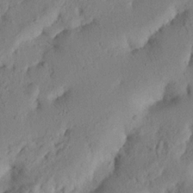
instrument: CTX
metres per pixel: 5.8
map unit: Nhu
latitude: 16.5924
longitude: -75.4615
